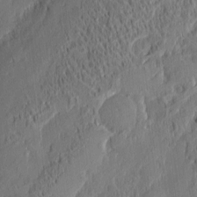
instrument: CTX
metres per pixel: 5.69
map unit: eHh
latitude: 5.7827
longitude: -76.4223
